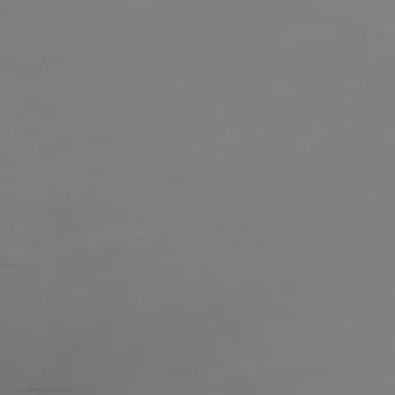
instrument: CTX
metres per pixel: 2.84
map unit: Ap
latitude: -77.0486
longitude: -82.8569
